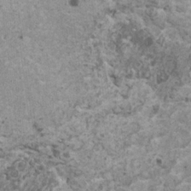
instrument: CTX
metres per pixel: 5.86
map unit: HNhu
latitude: 1.2725
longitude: 4.7652
